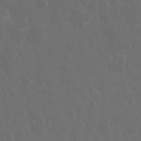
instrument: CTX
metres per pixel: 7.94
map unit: eHh
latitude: 33.6694
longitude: -59.3104
